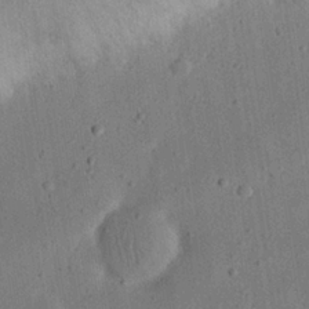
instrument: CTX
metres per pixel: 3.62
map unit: eHh
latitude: 24.1766
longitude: -69.0648
